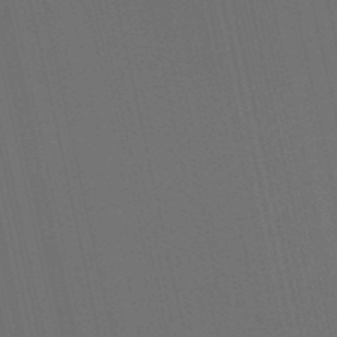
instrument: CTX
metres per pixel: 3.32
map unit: eHb
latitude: -51.3887
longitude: 77.2565
